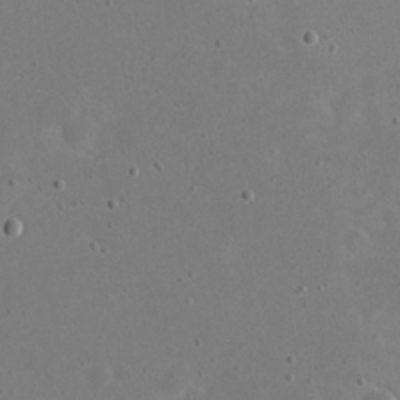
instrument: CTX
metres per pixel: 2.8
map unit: eHh
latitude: 21.4427
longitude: -68.6491
